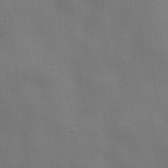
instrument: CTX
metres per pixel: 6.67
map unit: lHvf
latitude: 23.2348
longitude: 141.2943
